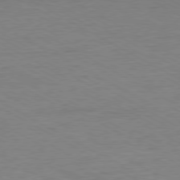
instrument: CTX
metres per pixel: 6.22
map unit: Ap
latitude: -80.5007
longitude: -86.7435
